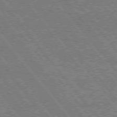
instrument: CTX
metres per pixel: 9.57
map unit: Hpe
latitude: 74.8947
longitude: -150.2900
